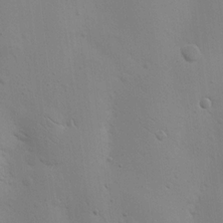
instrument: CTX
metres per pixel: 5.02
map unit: Nhu
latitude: 16.6302
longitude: -78.4034
